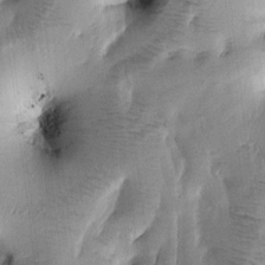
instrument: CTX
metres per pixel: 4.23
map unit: Htu
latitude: -0.6330
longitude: 171.8423
